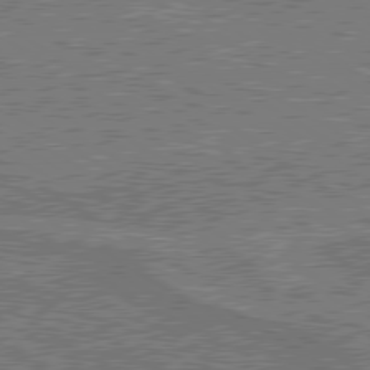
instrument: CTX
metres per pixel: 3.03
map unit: lApd
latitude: 79.8395
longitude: 168.5195
